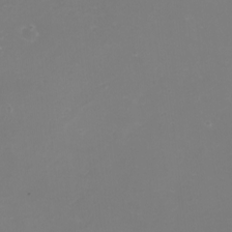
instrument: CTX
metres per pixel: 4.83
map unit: eHh
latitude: -3.5210
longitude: -76.3467
